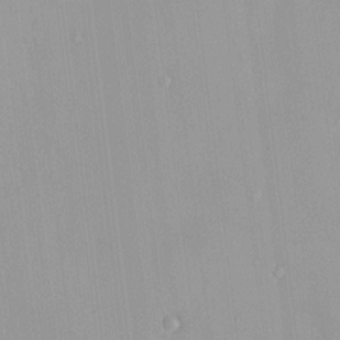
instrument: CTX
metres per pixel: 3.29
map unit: HNhu
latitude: 5.4048
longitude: 2.8785
